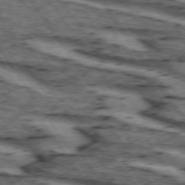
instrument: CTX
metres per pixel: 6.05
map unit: lApd
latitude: 73.7261
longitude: -73.3482
